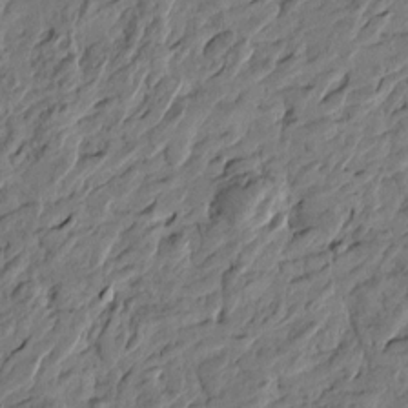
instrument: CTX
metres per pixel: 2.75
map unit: Htu
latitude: -2.5195
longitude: -179.2726
